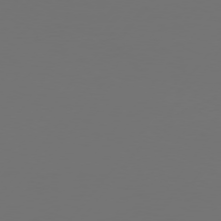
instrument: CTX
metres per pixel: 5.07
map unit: Hpe
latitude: 75.3293
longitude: -129.4426
